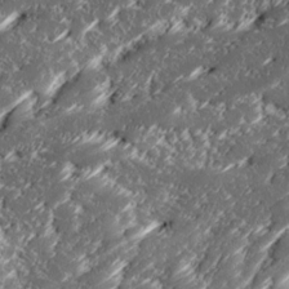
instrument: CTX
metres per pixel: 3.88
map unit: Ave
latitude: 15.9151
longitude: -136.7435
